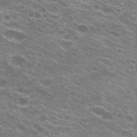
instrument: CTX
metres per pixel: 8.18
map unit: Hto
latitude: 23.0647
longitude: -41.1592
